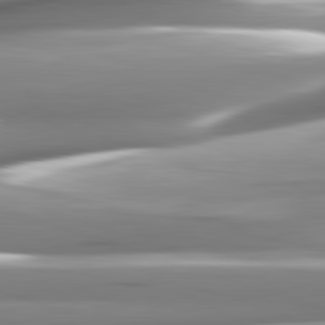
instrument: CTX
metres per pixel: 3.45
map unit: lApd
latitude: 82.3656
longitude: -141.8205
